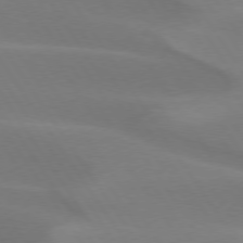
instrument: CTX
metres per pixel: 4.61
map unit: lApd
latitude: 75.1970
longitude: -66.6868
